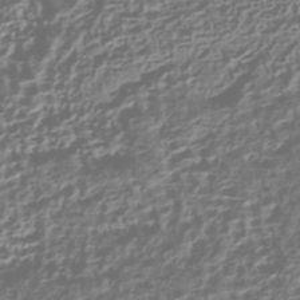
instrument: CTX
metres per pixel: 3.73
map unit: HNhu
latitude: -43.0486
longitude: 106.5574
